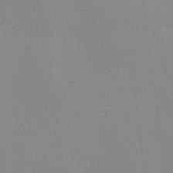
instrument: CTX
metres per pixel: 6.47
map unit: eHh
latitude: -6.5196
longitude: -82.9135
